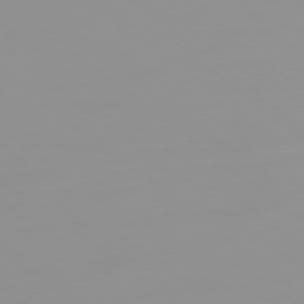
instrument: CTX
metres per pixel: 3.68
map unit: Ap
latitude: -80.1039
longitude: -53.4805
